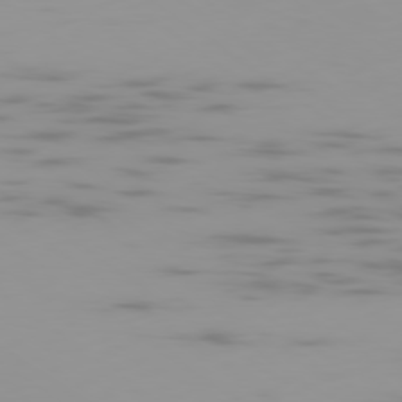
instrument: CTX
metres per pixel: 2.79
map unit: Ap
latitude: -79.5399
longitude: -70.1011
